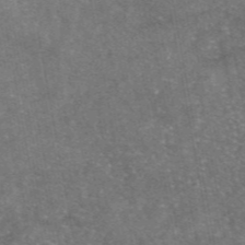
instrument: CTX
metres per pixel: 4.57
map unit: eAb
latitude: 46.4034
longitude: 120.7652
